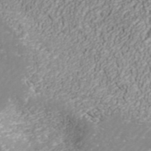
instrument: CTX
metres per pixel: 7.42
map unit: ANa
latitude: 42.3845
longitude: 28.8786
